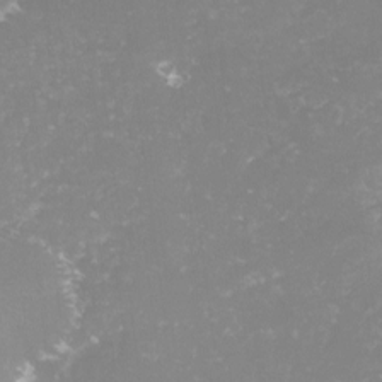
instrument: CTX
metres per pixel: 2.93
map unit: lHvf
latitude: -14.7841
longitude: -98.3656
